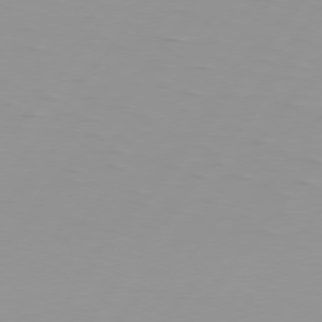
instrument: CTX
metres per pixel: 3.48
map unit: Hpe
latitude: 75.7261
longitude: -125.3292
